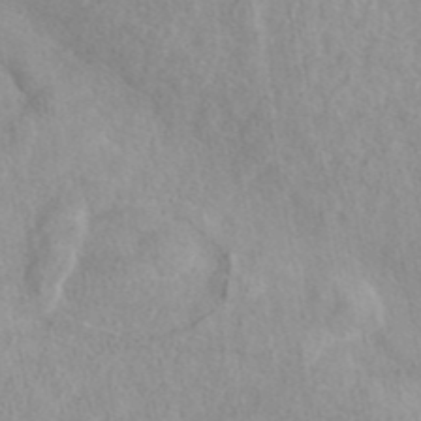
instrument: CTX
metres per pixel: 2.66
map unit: eAb
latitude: 44.5168
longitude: 108.5385
